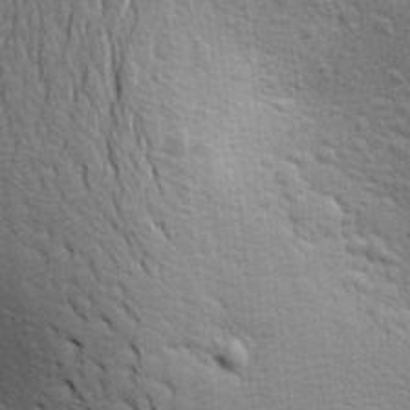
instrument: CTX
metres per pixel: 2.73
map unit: Aa
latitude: 24.4978
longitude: -147.0648
